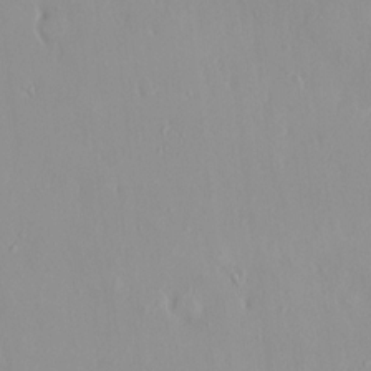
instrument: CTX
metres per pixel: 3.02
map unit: HNhu
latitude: 2.3089
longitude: 7.2376
